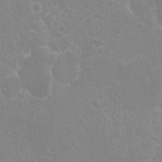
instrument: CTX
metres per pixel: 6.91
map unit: Hto
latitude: -8.4251
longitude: -43.3671
